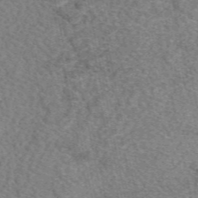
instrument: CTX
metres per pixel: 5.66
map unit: eAb
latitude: 49.0081
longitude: 107.8423
